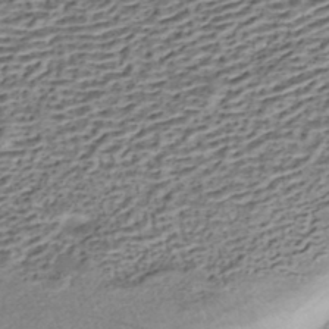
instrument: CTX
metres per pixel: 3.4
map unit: HNhu
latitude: -42.8408
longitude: 105.7477
